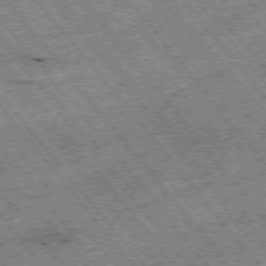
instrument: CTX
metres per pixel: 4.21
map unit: Hpe
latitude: -75.4455
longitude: -20.1011
